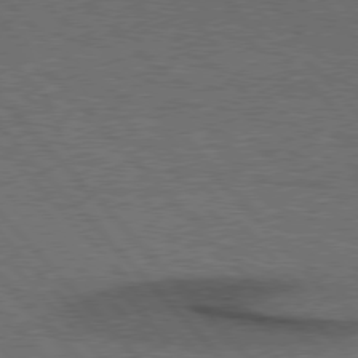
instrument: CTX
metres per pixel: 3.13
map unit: Hpe
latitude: 77.1592
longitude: -157.5182
